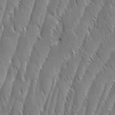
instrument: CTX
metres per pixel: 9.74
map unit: Aa
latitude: 7.5938
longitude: -129.9339
